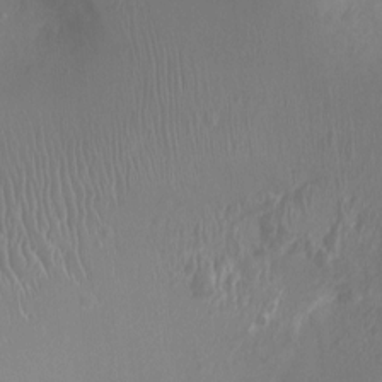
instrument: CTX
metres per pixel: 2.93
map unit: Ht
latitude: -2.7085
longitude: -16.8380
